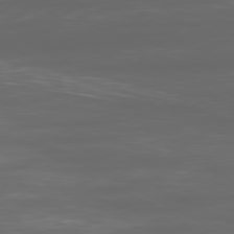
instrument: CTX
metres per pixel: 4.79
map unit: Ap
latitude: -79.8611
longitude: -73.8206
